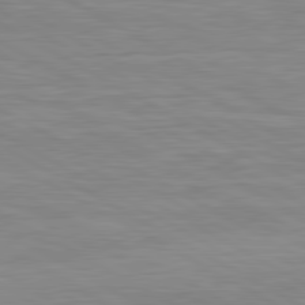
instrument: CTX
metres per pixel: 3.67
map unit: lApd
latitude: 80.8002
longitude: 171.8234
